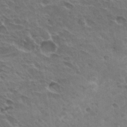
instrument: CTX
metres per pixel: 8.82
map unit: Hto
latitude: 30.7436
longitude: -41.8205
